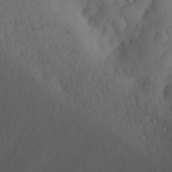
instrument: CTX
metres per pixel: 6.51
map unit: lHvf
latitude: 22.1011
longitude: 141.8422
